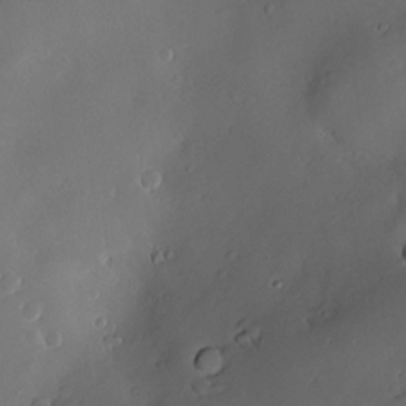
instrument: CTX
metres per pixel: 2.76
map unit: Hve
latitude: -10.0661
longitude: 174.7652
